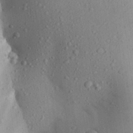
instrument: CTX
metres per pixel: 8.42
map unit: Aa
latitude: 28.9702
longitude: -148.2334
